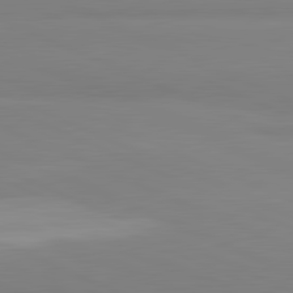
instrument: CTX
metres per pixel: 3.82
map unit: lApd
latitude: 81.9339
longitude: 178.5951
